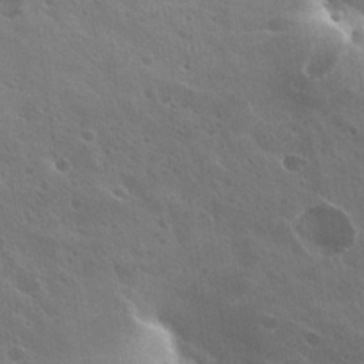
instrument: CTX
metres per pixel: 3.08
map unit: Hto
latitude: 27.4427
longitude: -35.2348
